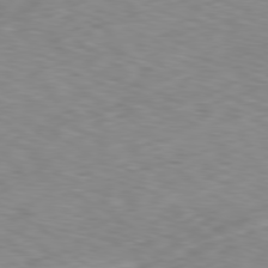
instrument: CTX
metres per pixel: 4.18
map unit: Ap
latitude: -79.9745
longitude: -72.1956
